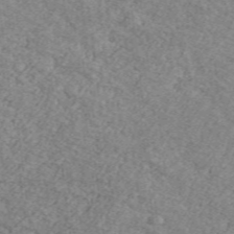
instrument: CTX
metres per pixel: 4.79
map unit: Ave
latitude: 41.7449
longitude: -110.2145
